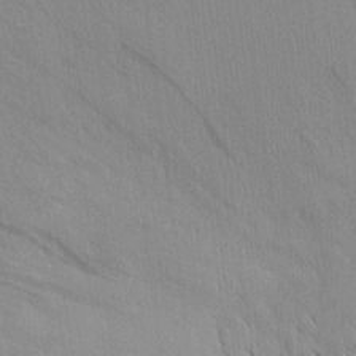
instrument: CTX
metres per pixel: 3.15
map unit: Nhu
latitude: -3.9745
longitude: -151.1781
